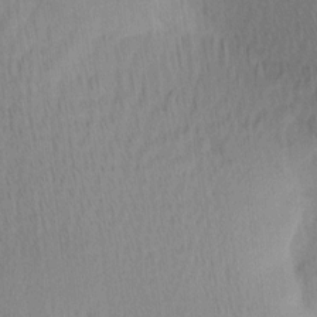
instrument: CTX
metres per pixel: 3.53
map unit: Ave
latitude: 12.1389
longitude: -107.0458
